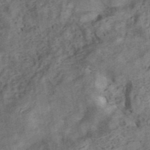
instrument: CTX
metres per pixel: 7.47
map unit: ANa
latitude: 42.5357
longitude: 16.8975
